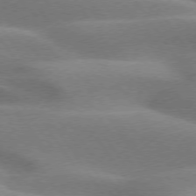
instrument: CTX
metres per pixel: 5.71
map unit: lApd
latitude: 74.6679
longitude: -49.0836
